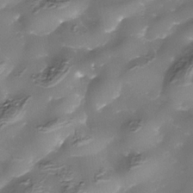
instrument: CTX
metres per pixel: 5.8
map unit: Nhe
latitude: -36.0472
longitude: -89.7072
